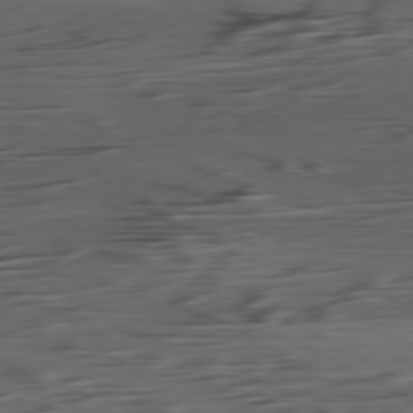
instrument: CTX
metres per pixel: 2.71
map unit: Ap
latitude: -80.8597
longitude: -96.2522
